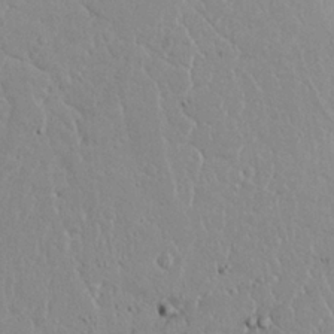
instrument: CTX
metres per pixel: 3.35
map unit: Nhu
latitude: 23.9528
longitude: -72.7625
